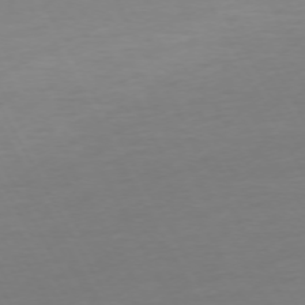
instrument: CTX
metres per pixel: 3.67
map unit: Ap
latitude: -74.1417
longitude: -69.6127
